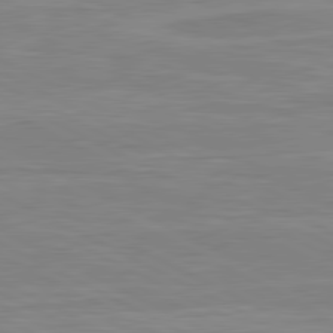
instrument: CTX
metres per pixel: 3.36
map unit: lApd
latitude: 80.8947
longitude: 170.5007
